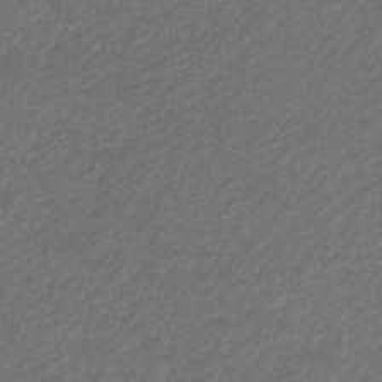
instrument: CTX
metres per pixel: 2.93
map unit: eHb
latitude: -32.1984
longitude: 69.8800
